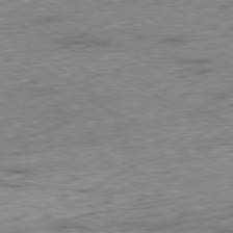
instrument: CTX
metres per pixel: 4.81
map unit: Ap
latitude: -80.1984
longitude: -82.1011
